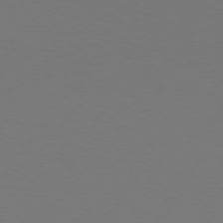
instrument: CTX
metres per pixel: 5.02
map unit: Hpe
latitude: 76.0633
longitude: -131.5938
